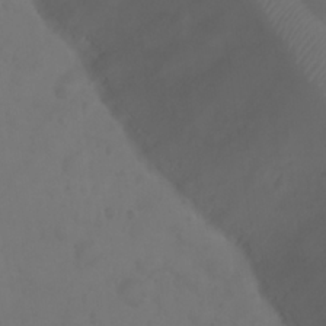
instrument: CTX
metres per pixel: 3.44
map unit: Nhu
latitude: 25.0269
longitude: -62.9325
